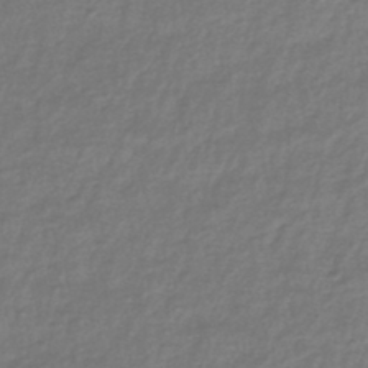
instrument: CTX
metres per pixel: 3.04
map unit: lHb
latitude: -41.4832
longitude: 70.4818
